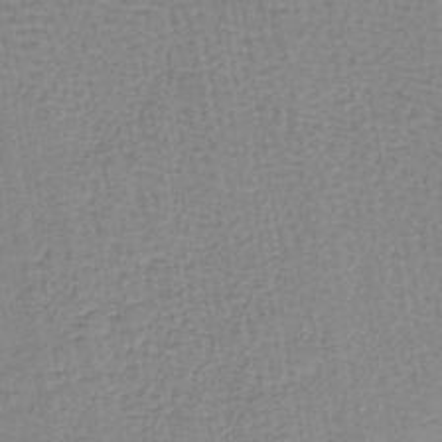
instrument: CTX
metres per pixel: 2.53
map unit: lHb
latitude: -40.2928
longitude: 60.7652
